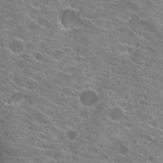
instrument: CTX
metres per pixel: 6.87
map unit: Hto
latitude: 21.5749
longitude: -42.0444
